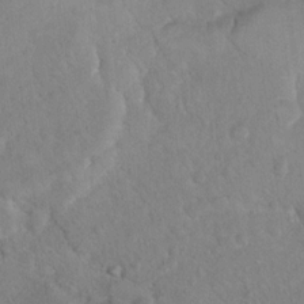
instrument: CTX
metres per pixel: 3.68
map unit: Nhu
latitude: 14.4979
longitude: -29.0080
